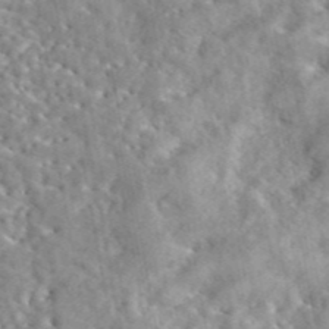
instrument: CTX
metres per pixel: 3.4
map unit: eAb
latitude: 45.0080
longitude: 128.2362
